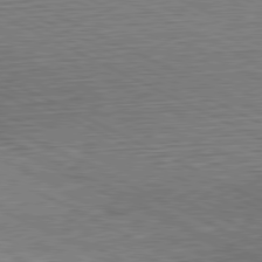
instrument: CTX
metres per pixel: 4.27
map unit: Hpe
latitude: -81.3699
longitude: 9.9745
